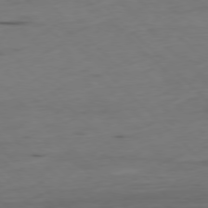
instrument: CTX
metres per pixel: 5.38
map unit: Ap
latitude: -78.4818
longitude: -62.4601
